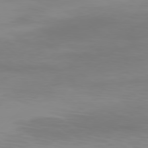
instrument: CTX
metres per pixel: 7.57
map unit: Ap
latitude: -78.4629
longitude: -96.9325
